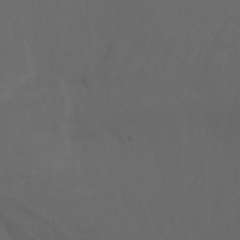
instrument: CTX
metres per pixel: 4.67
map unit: Nhu
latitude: -7.4643
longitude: -81.7072
